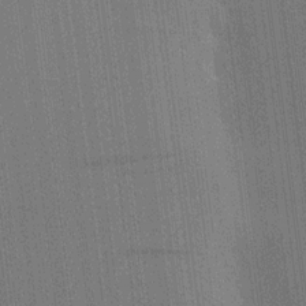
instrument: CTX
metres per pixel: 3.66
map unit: HNhu
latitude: 8.2712
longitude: 16.1228
